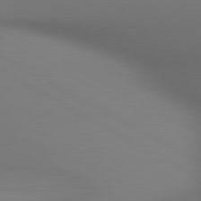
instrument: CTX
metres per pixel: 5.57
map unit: lApd
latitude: 80.5924
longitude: 136.8030
